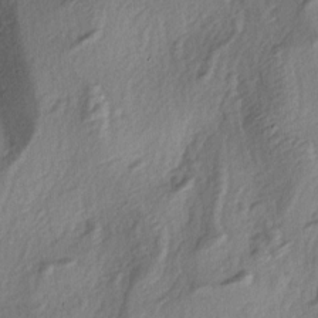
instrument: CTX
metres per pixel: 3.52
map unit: lAa
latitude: -4.4629
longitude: -123.2537
